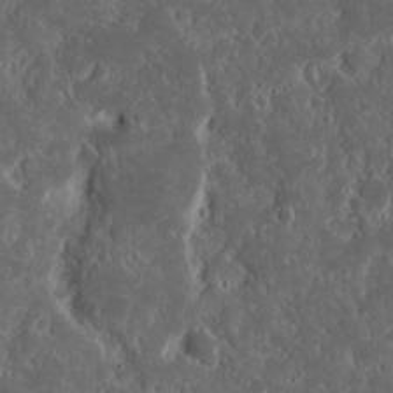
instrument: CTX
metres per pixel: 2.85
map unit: eHh
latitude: 15.4049
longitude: -73.3293
